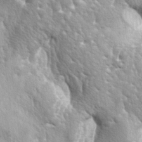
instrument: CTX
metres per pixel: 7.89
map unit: lAa
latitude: -5.8233
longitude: -125.7261
